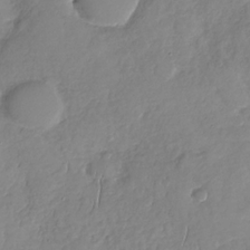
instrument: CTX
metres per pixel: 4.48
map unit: Nhu
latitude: -31.4643
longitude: -61.5182
